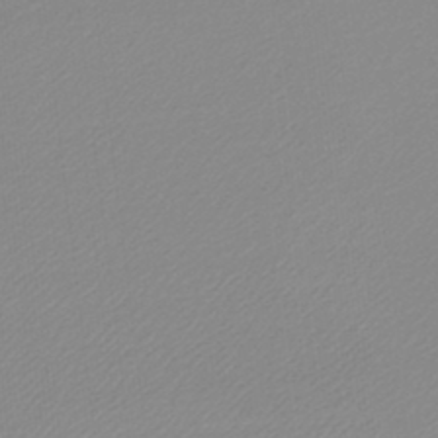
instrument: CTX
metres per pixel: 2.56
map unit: lHb
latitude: -45.2943
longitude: 65.5588
